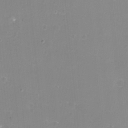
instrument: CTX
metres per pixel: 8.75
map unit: eHh
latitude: -12.2551
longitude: -60.7435
